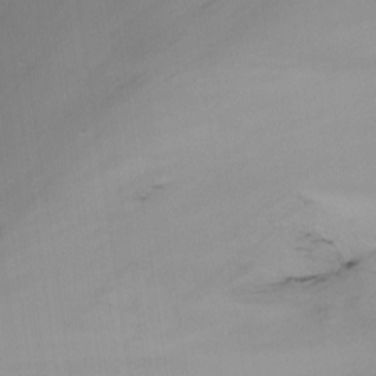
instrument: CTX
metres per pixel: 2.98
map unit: Nhu
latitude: -14.6708
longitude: -55.2726
